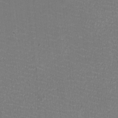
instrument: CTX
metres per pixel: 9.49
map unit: HNhu
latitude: -2.8219
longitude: -1.6882
